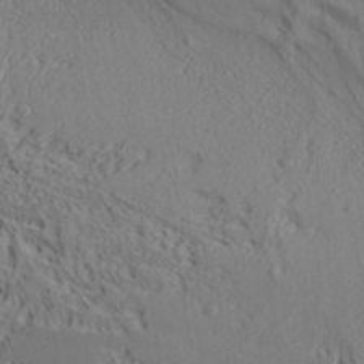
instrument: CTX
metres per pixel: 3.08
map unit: Aa
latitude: 33.9717
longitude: -136.3656
